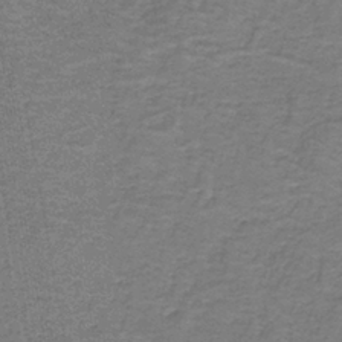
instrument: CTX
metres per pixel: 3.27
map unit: eAb
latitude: -37.4076
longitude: 52.3495
